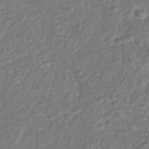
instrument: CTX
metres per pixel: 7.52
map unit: Nhu
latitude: -31.0864
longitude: -60.8758
